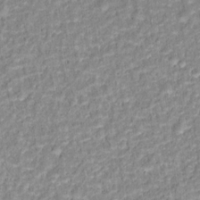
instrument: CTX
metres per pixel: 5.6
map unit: Hto
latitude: 16.3278
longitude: -37.0081
